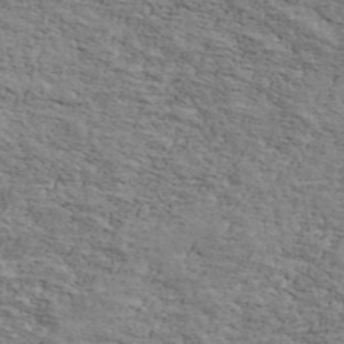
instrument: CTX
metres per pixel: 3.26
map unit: Ave
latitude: 41.4615
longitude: -109.8205
